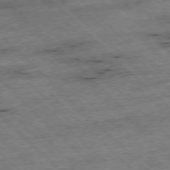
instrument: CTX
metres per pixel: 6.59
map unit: Hpe
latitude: -77.3321
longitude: -15.1970
